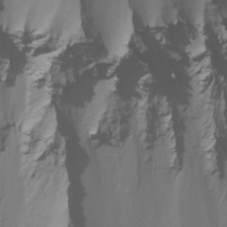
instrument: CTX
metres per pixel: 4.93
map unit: Nhu
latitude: -4.5762
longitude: -79.9339
